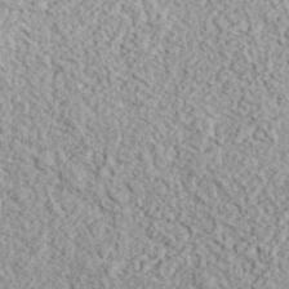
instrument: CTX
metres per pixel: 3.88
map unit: eHh
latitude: 37.5560
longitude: -81.0080
